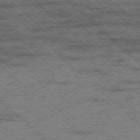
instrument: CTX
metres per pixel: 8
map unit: Ap
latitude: -78.3117
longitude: -49.8961
